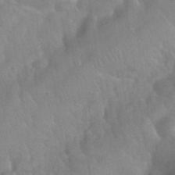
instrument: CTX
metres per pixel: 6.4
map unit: Nhu
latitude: 26.4790
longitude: -56.1766
